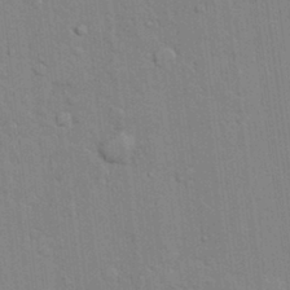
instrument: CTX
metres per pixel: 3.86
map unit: lAvf
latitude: 24.3656
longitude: -111.5371
